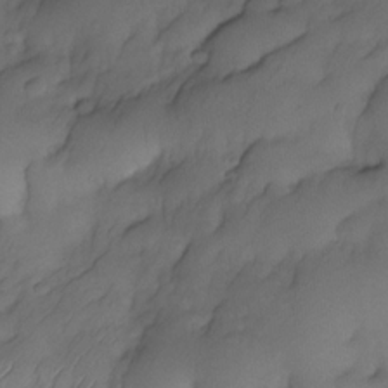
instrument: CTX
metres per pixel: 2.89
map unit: Nhe
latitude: -33.5777
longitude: -143.0270
